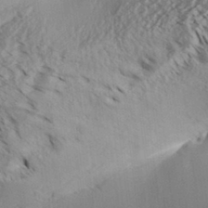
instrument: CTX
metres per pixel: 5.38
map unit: Aa
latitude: 32.0444
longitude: -137.6316
